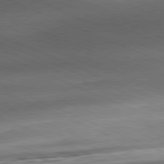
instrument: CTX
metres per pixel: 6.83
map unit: Ap
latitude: -81.7289
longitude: -83.1592
